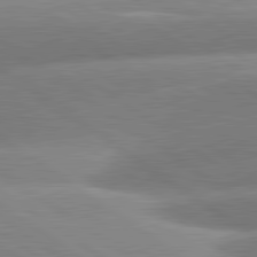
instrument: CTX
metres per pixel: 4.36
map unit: lApd
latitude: 81.2915
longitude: -157.3670
